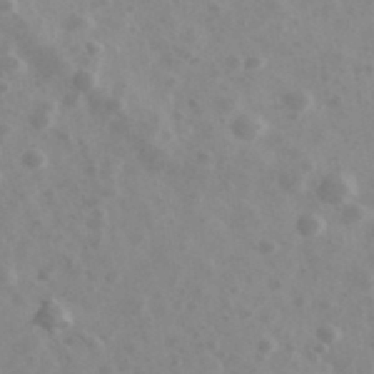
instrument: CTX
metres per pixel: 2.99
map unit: Ave
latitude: 39.3482
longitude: -106.6302
